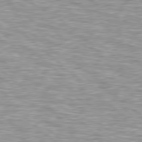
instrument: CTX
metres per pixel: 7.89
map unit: Hpe
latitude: 78.7435
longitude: -157.2725
